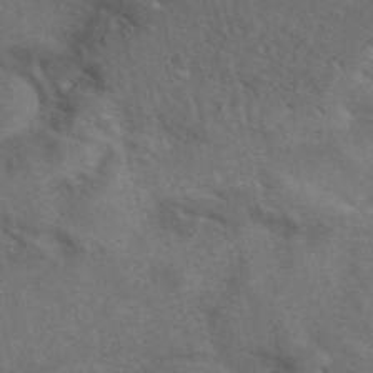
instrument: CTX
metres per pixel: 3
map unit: eAb
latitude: 42.4790
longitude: 108.6141
